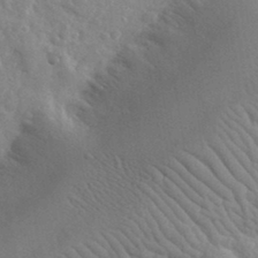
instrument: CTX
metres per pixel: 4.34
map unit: lHvf
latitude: 36.5168
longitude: -87.1403
